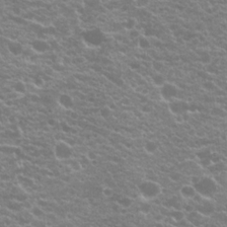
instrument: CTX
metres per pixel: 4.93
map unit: Hto
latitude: 20.0633
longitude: -34.8947
